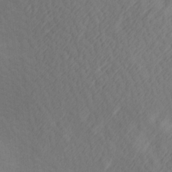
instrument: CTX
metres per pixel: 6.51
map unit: Hve
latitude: 13.4238
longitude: -91.6883
